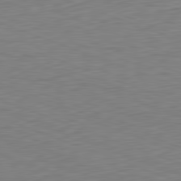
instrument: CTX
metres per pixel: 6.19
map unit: Hpe
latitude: -82.3684
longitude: 15.3510
